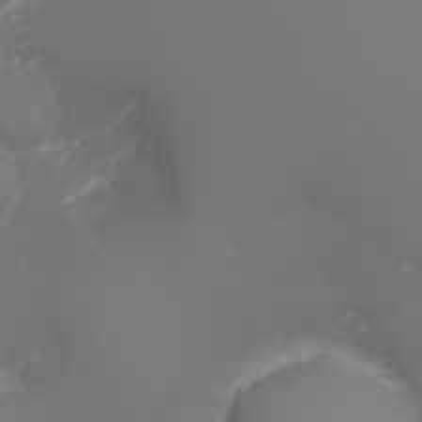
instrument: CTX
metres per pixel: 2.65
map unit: Nhu
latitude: -5.9367
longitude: -79.2537
